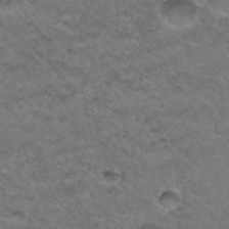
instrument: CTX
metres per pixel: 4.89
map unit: Hto
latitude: 32.6490
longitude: -48.7813
